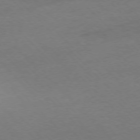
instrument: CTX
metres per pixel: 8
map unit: Ap
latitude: -77.2376
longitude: -65.3293
